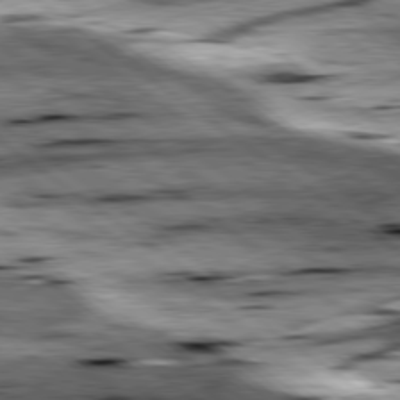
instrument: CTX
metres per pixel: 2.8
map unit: lApd
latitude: 79.1970
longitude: -48.5168
